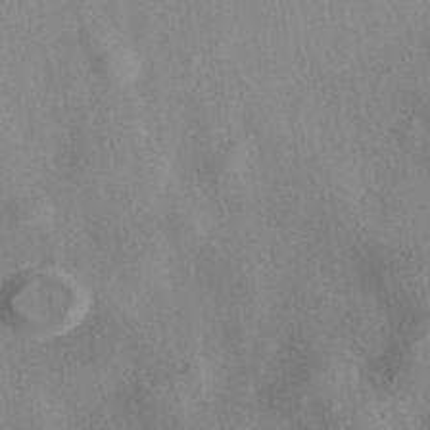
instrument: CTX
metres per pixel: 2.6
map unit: eAb
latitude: 40.1010
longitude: 108.8030
